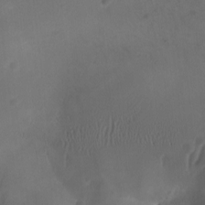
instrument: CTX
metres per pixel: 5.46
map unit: Ave
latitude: -7.8611
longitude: -122.1956
